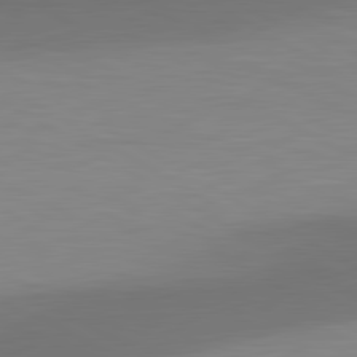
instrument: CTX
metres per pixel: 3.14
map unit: lApd
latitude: 81.0647
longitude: 160.0283
